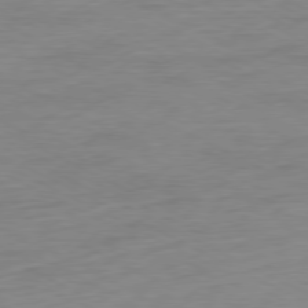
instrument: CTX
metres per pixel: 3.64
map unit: Ap
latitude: -76.8219
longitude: -75.2537
